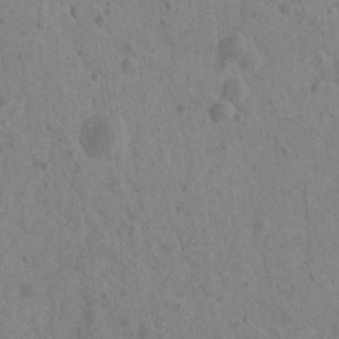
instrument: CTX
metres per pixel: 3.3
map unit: Nhu
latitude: 6.8002
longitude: -19.8772
